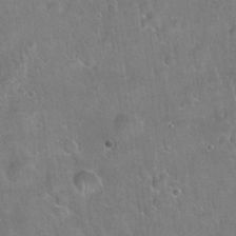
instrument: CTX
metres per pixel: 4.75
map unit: Hto
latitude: 22.3467
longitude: -51.9528
